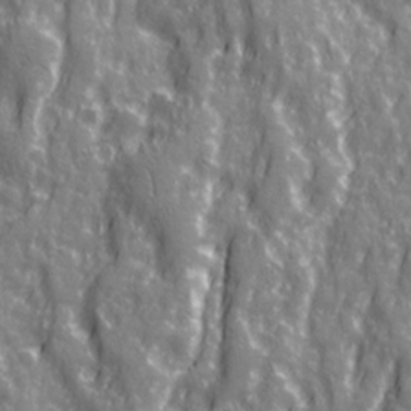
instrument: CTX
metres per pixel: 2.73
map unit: Ave
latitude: 21.3860
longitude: -133.2159
